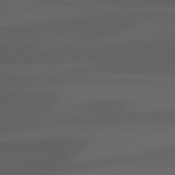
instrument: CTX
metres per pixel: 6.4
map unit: lApd
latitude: 81.4237
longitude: 123.1054
